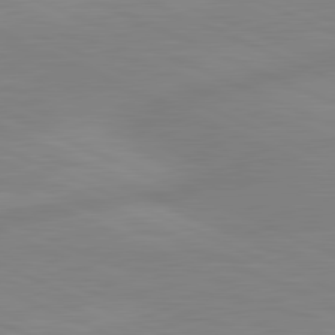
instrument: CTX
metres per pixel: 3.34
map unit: lApd
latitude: 81.5182
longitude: -173.4615
